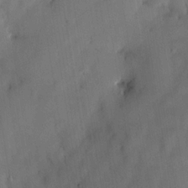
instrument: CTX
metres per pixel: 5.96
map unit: HNhu
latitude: 15.0459
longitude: 12.0094
